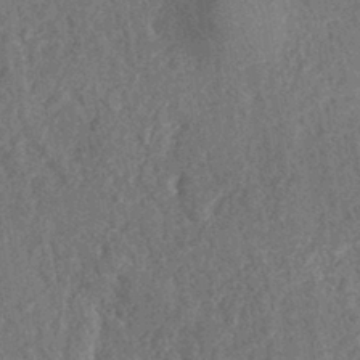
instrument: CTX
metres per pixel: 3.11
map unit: eHh
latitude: -40.3306
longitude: -27.0459
